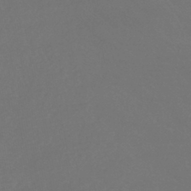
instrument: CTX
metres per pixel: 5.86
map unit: HNhu
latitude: -43.1809
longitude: 93.8044
